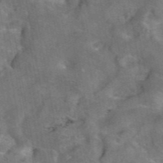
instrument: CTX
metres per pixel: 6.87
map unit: eAb
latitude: 45.7827
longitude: 116.7652
